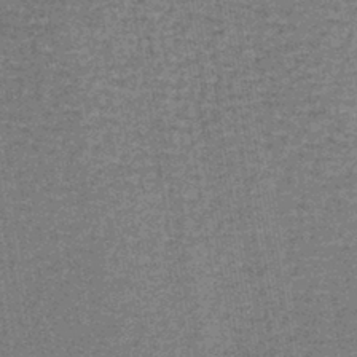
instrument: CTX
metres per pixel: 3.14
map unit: lHb
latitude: -43.7666
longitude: 66.8786
